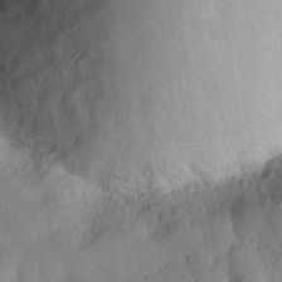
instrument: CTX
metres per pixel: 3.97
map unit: eHh
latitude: 27.1214
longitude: -77.1025
